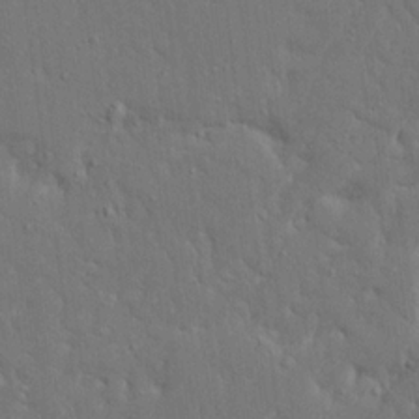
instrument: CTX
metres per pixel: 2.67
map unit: Ave
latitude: 17.8961
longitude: -140.8946
